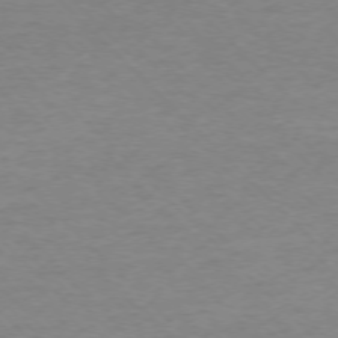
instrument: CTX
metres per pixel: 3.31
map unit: Ap
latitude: -75.8423
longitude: -77.6505
